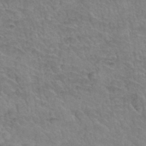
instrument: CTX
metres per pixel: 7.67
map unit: Hto
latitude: 34.7435
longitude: -44.5734
